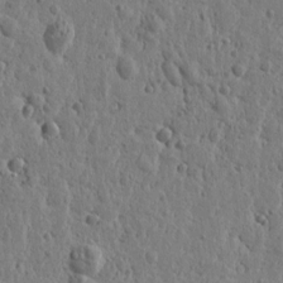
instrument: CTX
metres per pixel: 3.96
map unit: Htu
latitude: -0.7275
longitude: -177.9717
